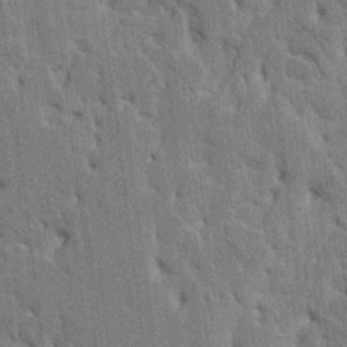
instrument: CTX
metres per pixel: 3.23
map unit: HNhu
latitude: 8.1200
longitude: -2.5357
